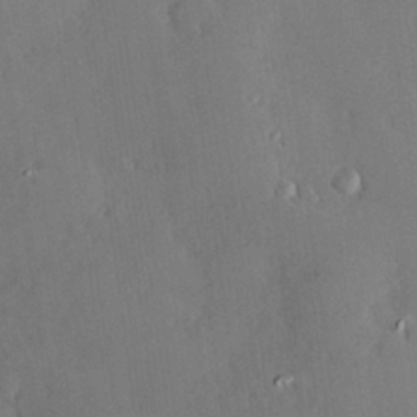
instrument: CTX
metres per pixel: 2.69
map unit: Hve
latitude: 24.8946
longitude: -92.7813
